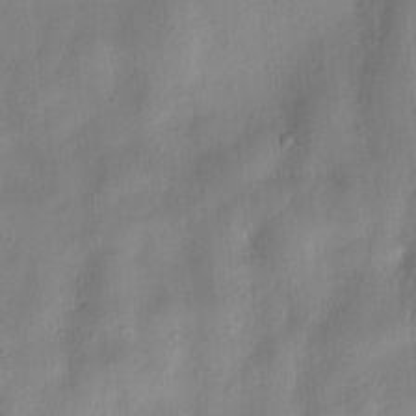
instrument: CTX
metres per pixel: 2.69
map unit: HNhu
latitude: 3.3292
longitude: -7.7639
